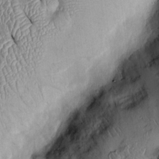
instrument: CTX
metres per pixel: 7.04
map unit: Htu
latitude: 0.4601
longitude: 149.1620
